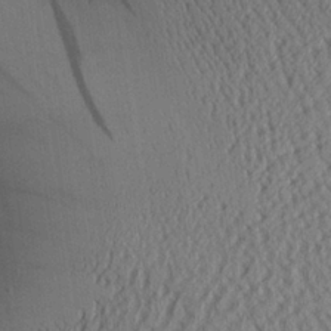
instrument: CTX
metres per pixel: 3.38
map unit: Aa
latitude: 25.2914
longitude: -134.1577
